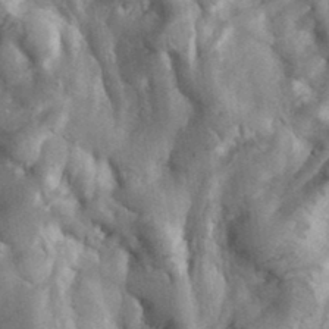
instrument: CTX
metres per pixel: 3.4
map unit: eHh
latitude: 34.8380
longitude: -68.3656
